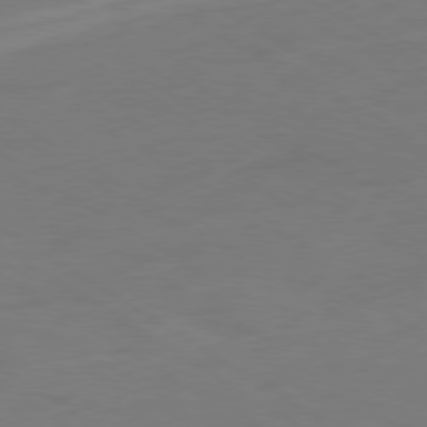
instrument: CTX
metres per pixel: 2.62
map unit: Ap
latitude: -79.8422
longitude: -65.3104
